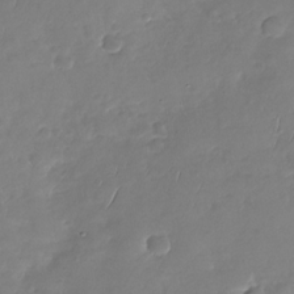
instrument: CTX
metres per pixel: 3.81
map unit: Nhu
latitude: -29.9745
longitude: -61.0080
